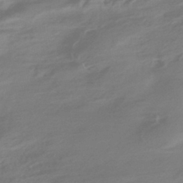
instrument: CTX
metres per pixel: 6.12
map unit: HNhu
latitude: -41.8800
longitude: 91.9556
